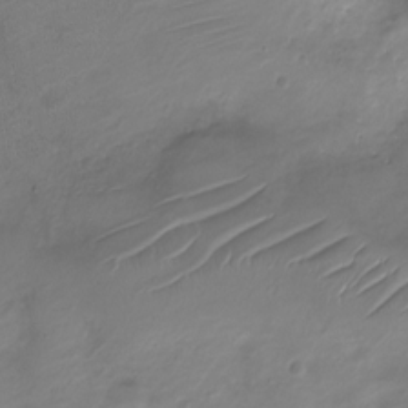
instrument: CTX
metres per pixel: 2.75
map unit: Nve
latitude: -19.2376
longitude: 106.7841
